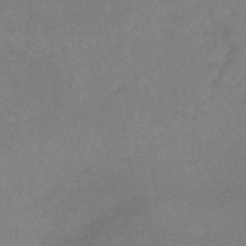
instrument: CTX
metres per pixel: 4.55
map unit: Nhe
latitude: -47.5210
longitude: -171.0458
